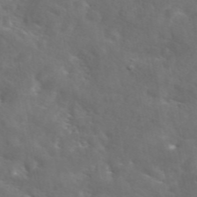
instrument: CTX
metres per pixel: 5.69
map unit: eAb
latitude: 45.7260
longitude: 125.6344
